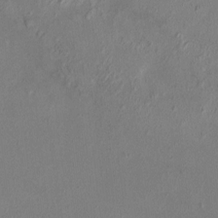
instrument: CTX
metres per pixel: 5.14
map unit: HNhu
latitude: 4.9325
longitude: 7.0675
